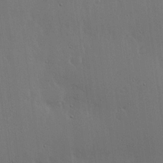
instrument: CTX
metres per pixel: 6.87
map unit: lHvf
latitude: 18.5168
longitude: -117.5182
